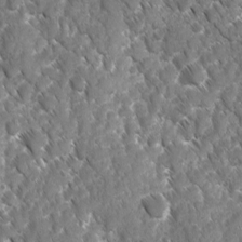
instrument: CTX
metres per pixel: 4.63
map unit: Ave
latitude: -10.7841
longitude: -119.5182
